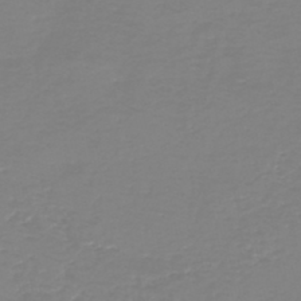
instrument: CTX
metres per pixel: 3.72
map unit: HNb
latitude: -45.2943
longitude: 54.0283
